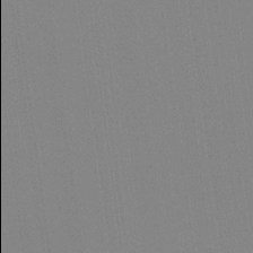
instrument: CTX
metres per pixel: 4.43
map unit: Hve
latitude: 17.8772
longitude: 150.0094
